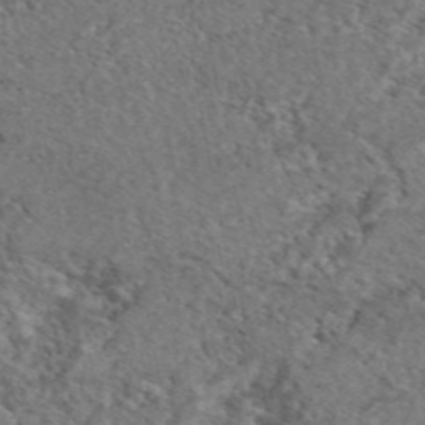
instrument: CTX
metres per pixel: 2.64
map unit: eAb
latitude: 45.4993
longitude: 113.8800
